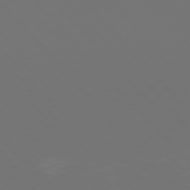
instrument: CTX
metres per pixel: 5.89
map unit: Hpe
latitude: 76.6112
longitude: -168.9325
